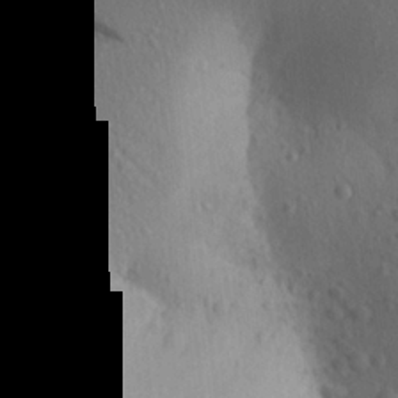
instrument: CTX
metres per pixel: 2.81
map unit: Aa
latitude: 23.8016
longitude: -146.7625
